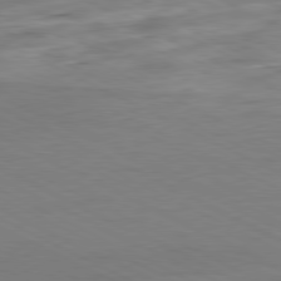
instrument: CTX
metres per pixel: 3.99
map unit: Ap
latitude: -81.2187
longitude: -82.9891
